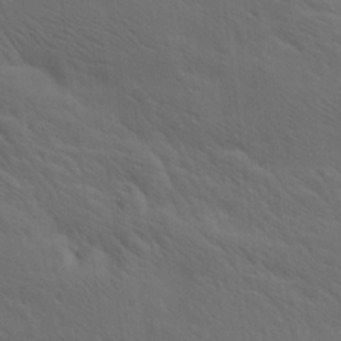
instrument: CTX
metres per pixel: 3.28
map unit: lAa
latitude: 19.8583
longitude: -139.4615
